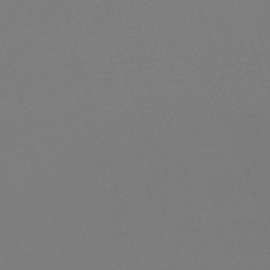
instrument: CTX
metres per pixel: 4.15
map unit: eHh
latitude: -63.0108
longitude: 52.3117
